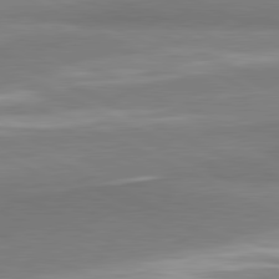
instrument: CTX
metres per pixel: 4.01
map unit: lApd
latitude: 81.0647
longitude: 166.5952
